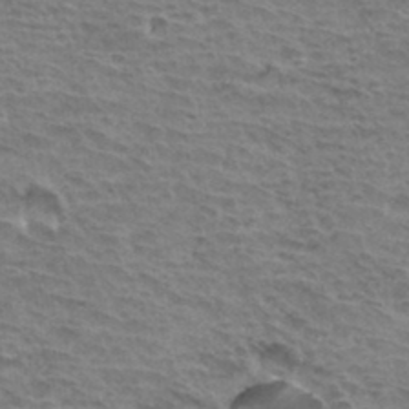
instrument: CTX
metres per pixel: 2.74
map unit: Hto
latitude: 34.8191
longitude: -43.7450
